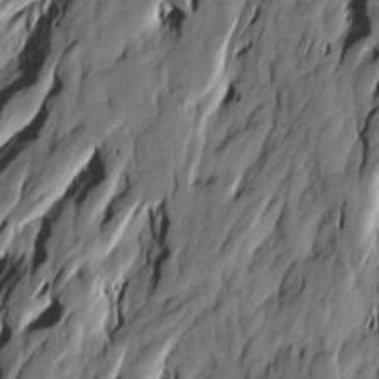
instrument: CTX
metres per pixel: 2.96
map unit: Htu
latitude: -3.9745
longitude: -175.8206
